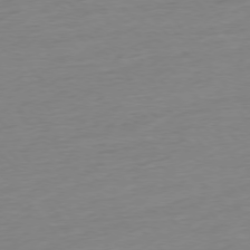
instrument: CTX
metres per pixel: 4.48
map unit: Hpe
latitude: -76.5196
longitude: -14.8380
